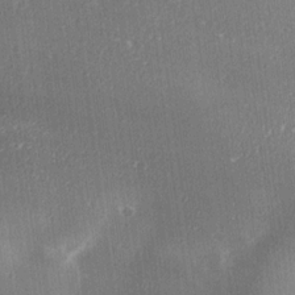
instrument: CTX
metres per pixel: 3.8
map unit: lAa
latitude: 18.5356
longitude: -137.8584
